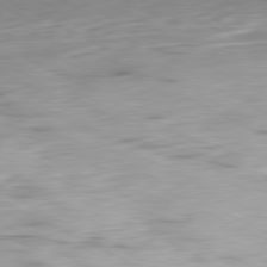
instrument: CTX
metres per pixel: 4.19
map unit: Ap
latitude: -81.4266
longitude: -67.4048
